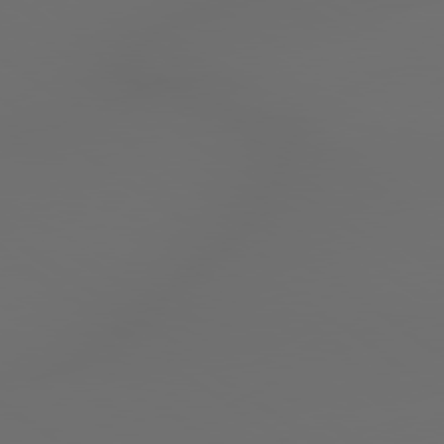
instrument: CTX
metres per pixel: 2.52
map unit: lApd
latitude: 79.3293
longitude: -175.5560
